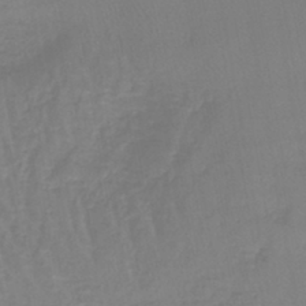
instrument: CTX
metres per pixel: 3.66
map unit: lHb
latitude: -42.3117
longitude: 59.5021
